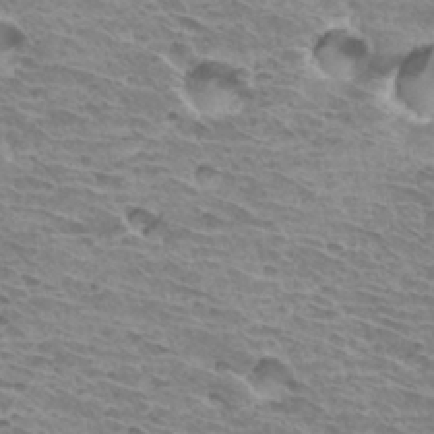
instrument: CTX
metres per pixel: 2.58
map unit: Hto
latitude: 32.9136
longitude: -39.9528
